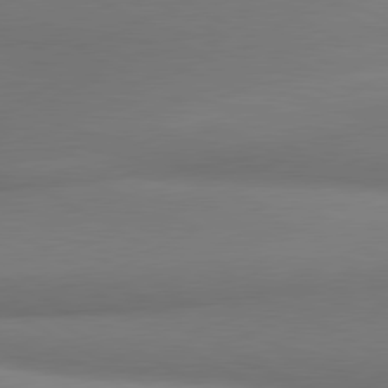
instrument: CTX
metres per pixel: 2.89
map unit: lApd
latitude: 80.3089
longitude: 173.7855
